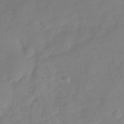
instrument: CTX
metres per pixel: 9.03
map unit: Nhu
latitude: -28.2551
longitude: -61.1781
